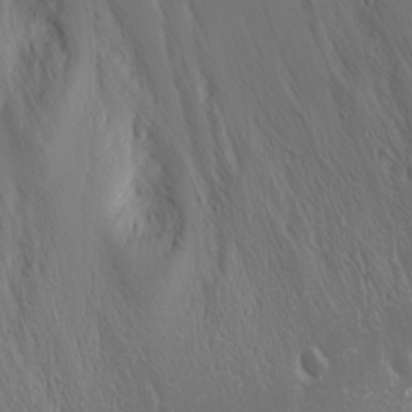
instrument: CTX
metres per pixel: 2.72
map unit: Nhu
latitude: 0.0822
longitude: -79.5749
